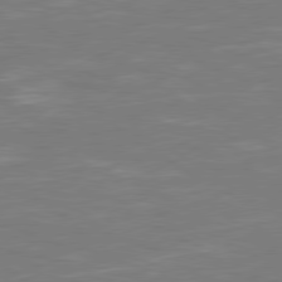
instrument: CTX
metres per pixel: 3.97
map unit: Hpe
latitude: 78.3279
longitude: -126.1389
